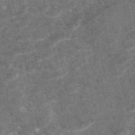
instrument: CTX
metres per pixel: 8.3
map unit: eAb
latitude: 47.3104
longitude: 119.3132
